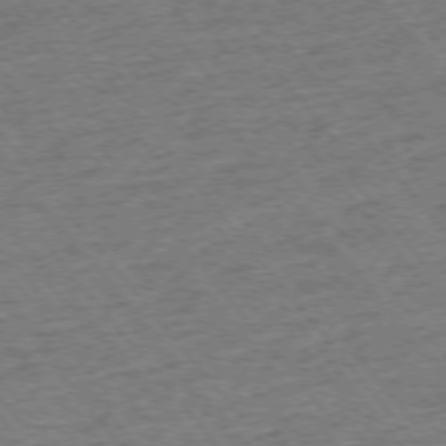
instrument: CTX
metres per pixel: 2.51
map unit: Ap
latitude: -75.5777
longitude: -88.0444
